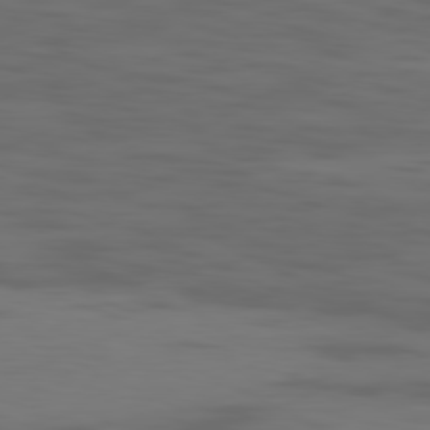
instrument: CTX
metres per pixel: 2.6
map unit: Ap
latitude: -81.0109
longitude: -61.7260
